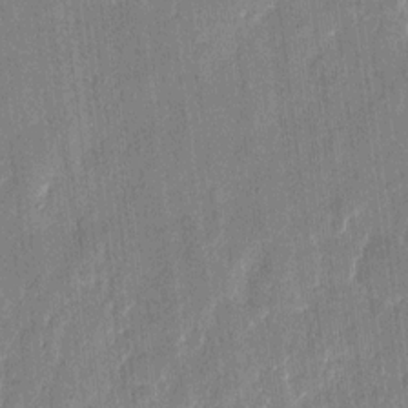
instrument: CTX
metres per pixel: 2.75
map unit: eHh
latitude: 11.3860
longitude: -70.6490
